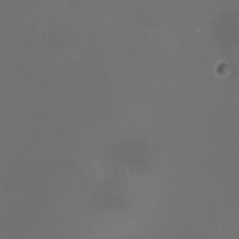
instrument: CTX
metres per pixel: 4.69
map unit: HNhu
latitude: 10.0444
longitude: 12.1417
